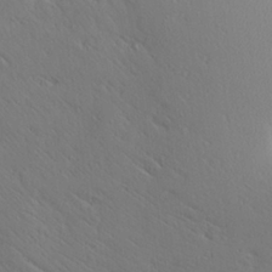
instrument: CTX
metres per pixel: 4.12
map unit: Aa
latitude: 25.7071
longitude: -148.2145
